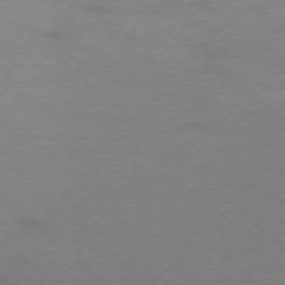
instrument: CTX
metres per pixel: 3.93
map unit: Ap
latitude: -76.1228
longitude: -77.2348
